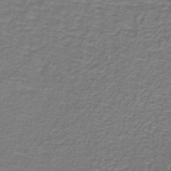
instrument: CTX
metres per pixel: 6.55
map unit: lHb
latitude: -40.4440
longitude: 58.8785
